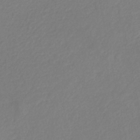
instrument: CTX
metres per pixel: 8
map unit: HNhu
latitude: -29.4643
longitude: 66.1795
